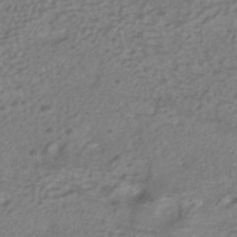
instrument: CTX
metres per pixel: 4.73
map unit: ANa
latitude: -37.5777
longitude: 94.4818
